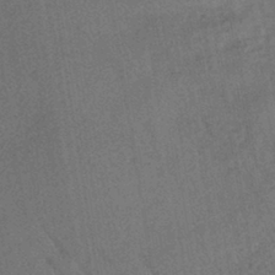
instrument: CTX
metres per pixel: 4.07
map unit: lHb
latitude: -39.3132
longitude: 62.7085
